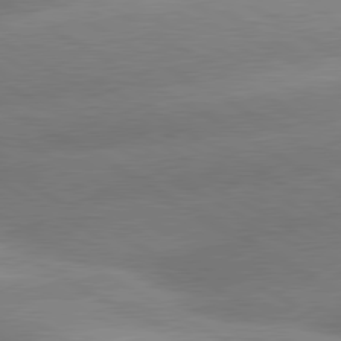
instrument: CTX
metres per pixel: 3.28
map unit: lApd
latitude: 80.2522
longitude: -155.4804
